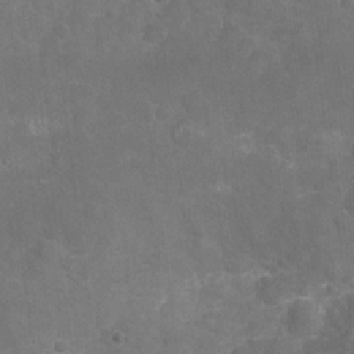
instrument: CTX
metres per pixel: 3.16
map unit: Nhu
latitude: -19.0675
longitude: -56.8568
